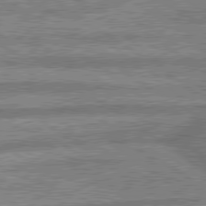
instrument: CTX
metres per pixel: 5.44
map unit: lApd
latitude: 79.8017
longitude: -168.9703
